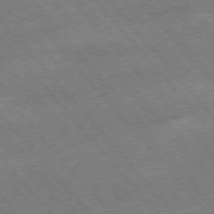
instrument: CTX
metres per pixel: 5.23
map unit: Hpe
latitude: -75.9745
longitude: -16.6302
